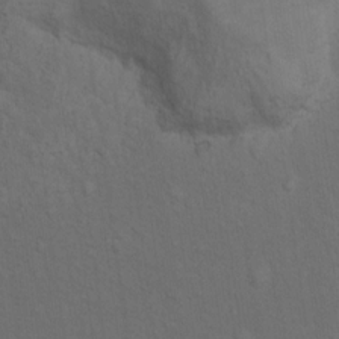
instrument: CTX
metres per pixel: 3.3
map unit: Nhu
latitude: 10.0444
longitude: -25.5938
